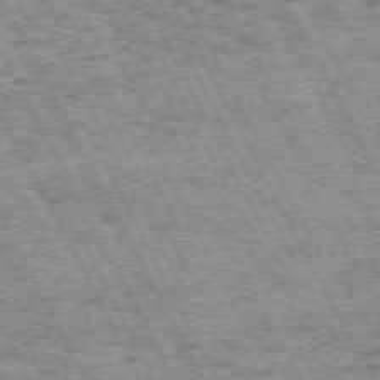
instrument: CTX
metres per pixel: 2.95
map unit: Hpe
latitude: 72.1956
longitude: -124.9702
